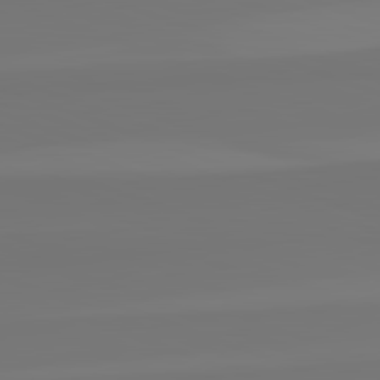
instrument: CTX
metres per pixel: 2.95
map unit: lApd
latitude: 82.5545
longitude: 154.4251
